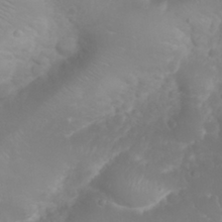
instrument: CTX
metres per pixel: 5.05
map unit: eHh
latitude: 30.9514
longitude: -65.2726
